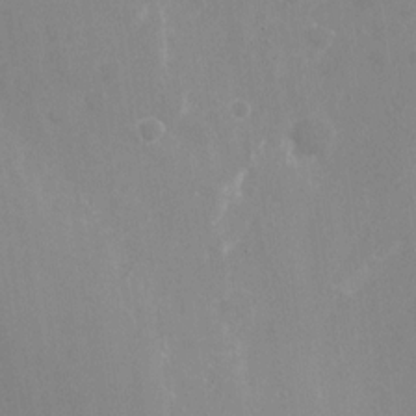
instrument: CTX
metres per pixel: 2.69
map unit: Nhu
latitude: -27.7477
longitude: -79.3860
